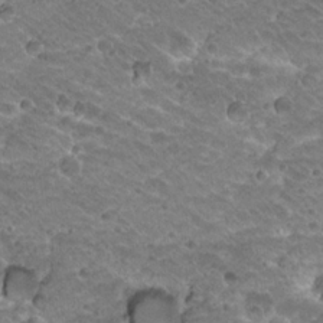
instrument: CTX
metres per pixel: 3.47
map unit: Hto
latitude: 20.1389
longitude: -32.9703
